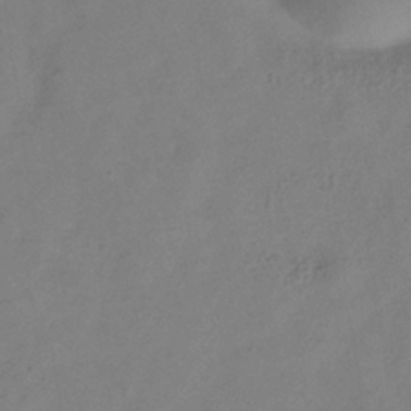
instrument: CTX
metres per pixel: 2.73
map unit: Hve
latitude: -34.6141
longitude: 90.1606
